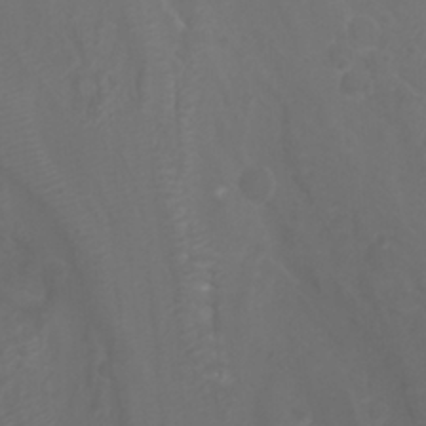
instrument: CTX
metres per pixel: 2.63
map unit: Nhu
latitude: -7.8800
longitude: -75.3293
